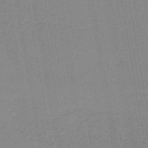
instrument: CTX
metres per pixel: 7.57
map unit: lHb
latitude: -44.1795
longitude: 63.0675
